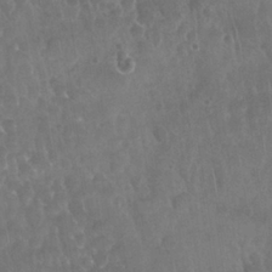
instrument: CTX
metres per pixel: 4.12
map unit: Nhu
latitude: 28.7813
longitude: -64.7813
